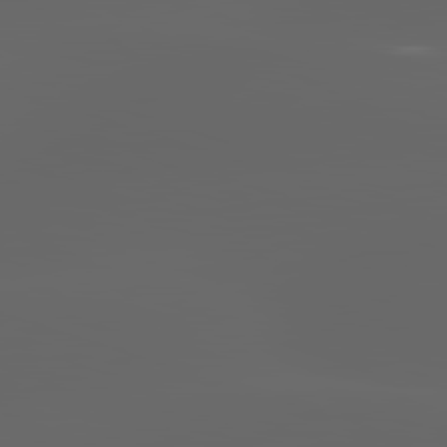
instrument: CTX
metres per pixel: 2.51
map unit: lApd
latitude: 82.9702
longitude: -136.5924
